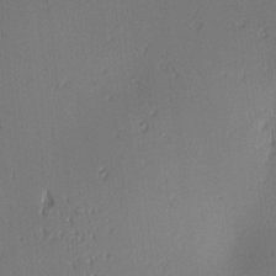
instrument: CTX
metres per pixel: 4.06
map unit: lAa
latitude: 2.0633
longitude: -115.7827
